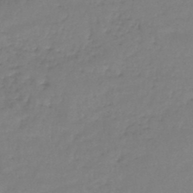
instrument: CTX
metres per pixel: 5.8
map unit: lHb
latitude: -45.5399
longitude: 59.0486
